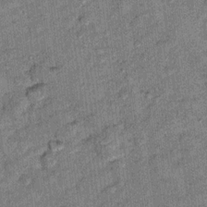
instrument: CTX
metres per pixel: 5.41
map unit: Hto
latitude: 11.9150
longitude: -37.5560
